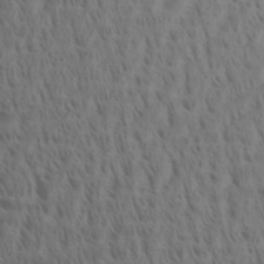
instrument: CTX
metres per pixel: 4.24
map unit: Aa
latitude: 30.6869
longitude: -140.0633
